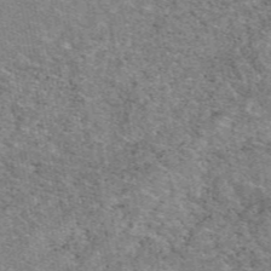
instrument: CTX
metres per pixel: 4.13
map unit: eAb
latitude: 48.4034
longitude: 116.6329
